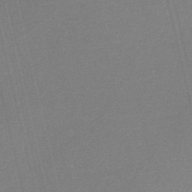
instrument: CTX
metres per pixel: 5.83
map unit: Nve
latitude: -56.1983
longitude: 61.6344
